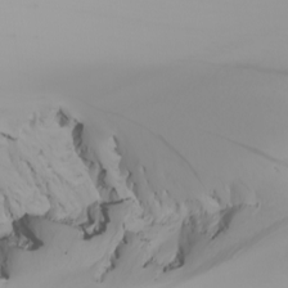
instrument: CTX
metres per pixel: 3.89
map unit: Nhu
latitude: -6.6896
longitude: -95.8961
